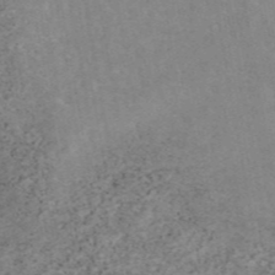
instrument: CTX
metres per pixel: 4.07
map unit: eAb
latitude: 45.3292
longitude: 124.4440
